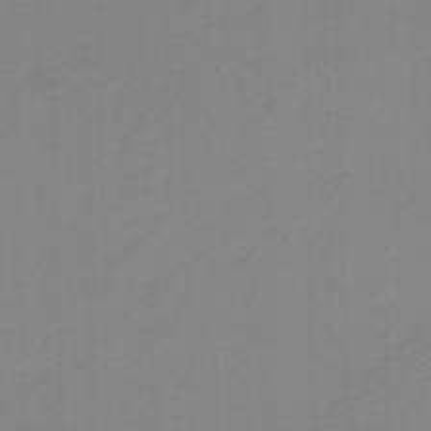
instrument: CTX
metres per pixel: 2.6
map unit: HNhu
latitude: -47.0675
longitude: 89.4454
